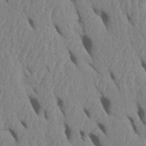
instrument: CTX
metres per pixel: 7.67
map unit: Htu
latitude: 1.8961
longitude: 148.8975
